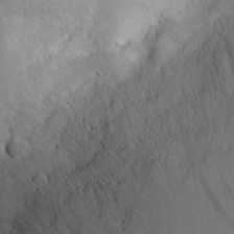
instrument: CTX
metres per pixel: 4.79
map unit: Aa
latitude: 28.6112
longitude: -145.3481
